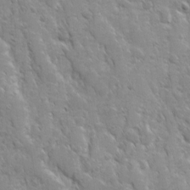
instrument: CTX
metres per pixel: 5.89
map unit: Ave
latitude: 10.2901
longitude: -103.5371
